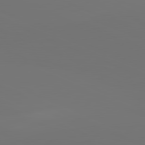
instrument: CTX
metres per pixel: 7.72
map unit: lApd
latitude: 81.7450
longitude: 147.1242
